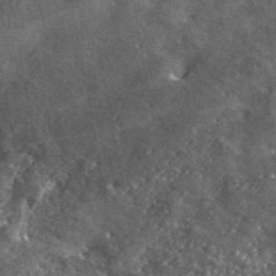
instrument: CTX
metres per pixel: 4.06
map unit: eHh
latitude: 42.4790
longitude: -90.6113
